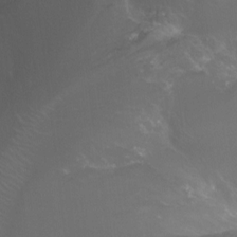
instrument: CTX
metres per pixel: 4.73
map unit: Ht
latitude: -11.8234
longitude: -44.5168
